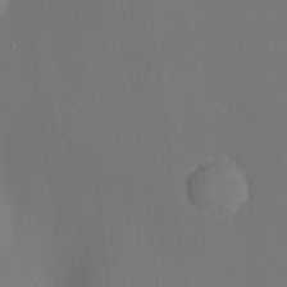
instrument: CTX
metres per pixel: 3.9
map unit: Ht
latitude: -16.9731
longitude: -41.7449
